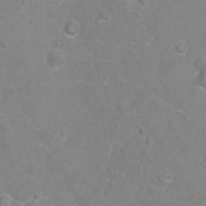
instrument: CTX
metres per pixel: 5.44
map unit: Hto
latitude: -6.6896
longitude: -35.8394
